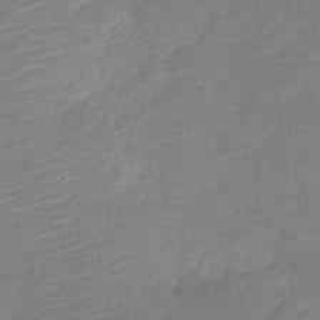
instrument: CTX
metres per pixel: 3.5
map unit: Nve
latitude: -18.2739
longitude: 108.6329
